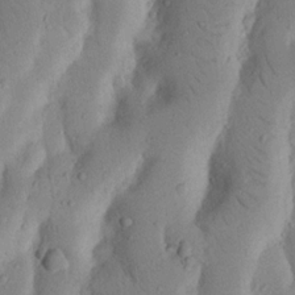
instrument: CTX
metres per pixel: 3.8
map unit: Nhu
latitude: 17.2915
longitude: -75.6505
